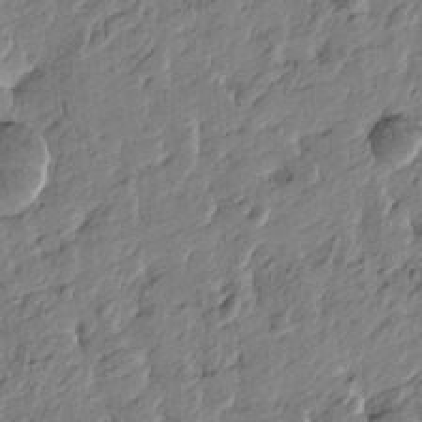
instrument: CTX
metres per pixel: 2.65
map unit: Htu
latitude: -3.3509
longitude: 179.5966
